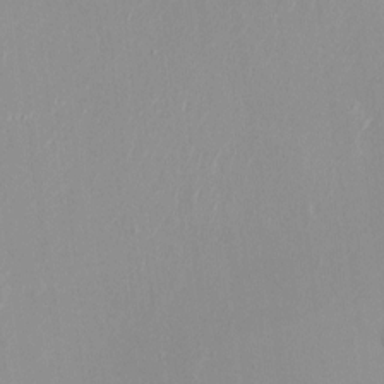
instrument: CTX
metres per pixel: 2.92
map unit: HNhu
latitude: -1.7289
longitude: -7.3482
